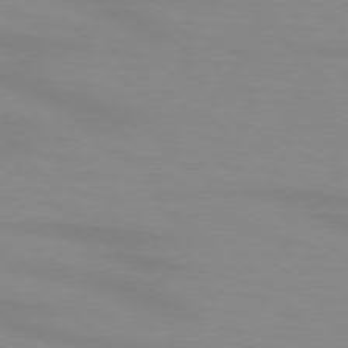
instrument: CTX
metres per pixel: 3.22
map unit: lApd
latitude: 76.2522
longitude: -84.5546
